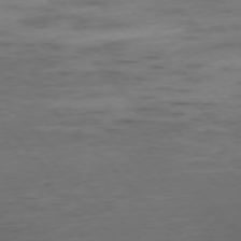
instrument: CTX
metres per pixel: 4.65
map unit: Ap
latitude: -76.9164
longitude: -91.6883
